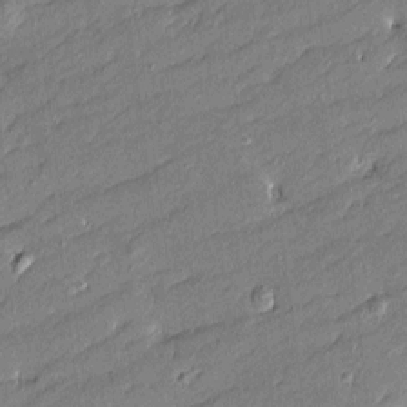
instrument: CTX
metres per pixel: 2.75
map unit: Htu
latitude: -8.4440
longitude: 176.9731
